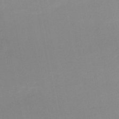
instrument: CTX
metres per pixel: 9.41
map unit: HNb
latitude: -50.6518
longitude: -50.1577
